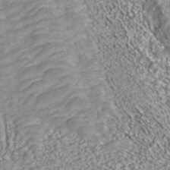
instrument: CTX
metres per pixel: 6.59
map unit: ANa
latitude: 43.3482
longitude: 36.3495
